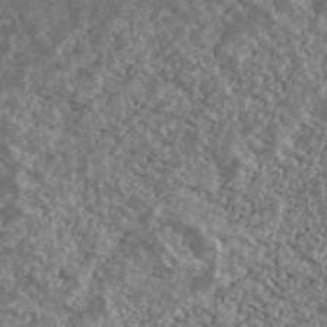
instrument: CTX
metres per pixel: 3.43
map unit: Ave
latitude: 40.1955
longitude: -111.2726
